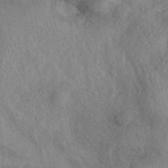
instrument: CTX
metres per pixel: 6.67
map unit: eAb
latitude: 39.9339
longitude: 112.7463
